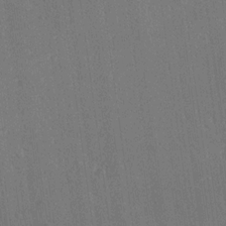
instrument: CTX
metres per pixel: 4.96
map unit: Ave
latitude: 20.1578
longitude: -136.8380
